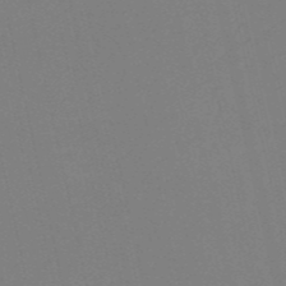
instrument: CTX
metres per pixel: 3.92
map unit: HNb
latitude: -53.7099
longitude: -36.7246
